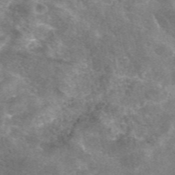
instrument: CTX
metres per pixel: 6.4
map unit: eAb
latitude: 47.2348
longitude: 125.5021
